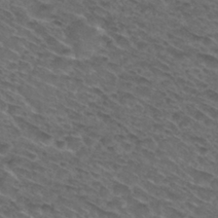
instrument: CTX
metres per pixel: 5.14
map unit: Hto
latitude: 29.9906
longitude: -47.6694
